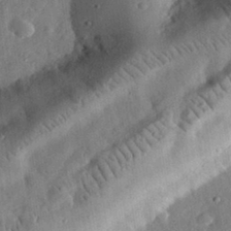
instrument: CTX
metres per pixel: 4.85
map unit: eHh
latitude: 32.1767
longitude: -76.1200
